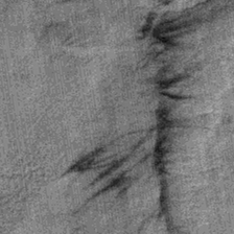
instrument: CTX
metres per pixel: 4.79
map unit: lHb
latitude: -38.1983
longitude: 67.6911
